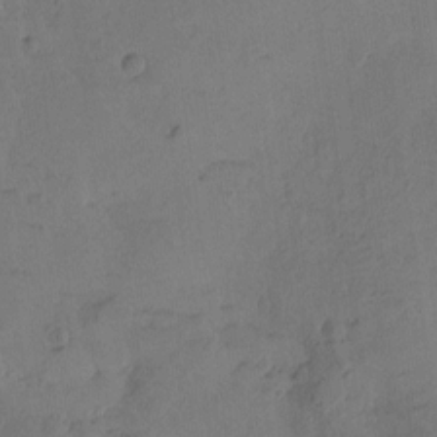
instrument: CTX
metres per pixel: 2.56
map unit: Htu
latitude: -2.7085
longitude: -176.1389
